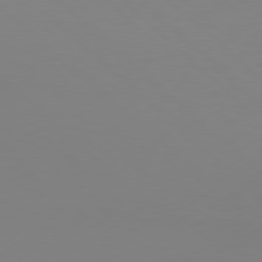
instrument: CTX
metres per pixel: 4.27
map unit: Hpe
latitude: 77.3292
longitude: -133.0270
